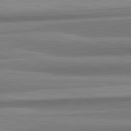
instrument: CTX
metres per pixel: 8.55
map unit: lApd
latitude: 82.6301
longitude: 178.6329
